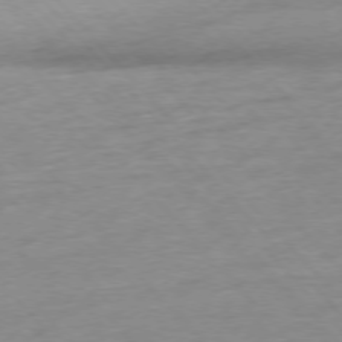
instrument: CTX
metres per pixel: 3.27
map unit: Hpe
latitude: -76.9542
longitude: -15.0648
